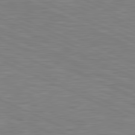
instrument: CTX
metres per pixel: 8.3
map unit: lApd
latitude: 81.2159
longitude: -170.6112
